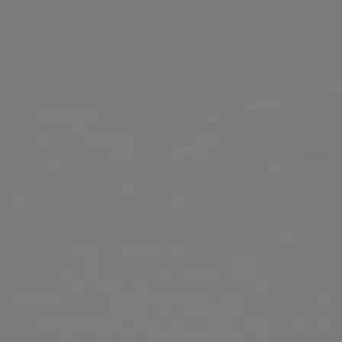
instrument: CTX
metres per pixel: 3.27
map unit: Hpe
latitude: 76.9891
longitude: -171.8772
